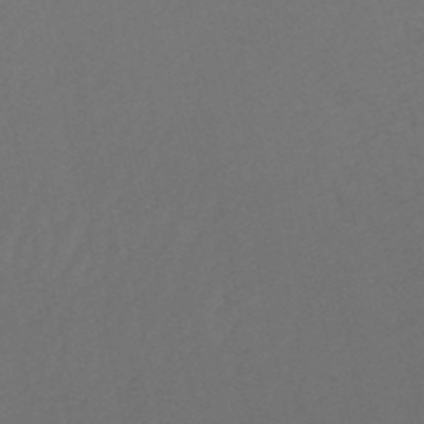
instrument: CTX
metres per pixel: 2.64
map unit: lHb
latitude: -50.9542
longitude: 80.8597
